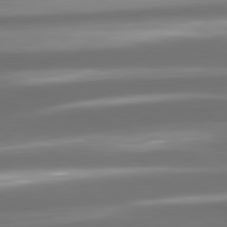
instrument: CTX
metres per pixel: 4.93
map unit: lApd
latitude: 81.1781
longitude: -142.8191
